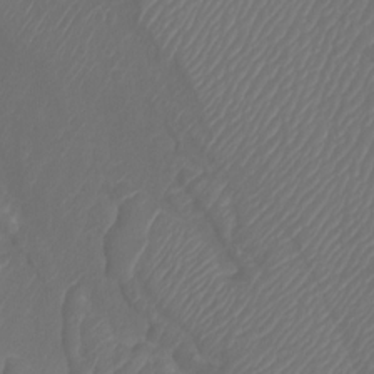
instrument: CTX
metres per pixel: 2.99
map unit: Htu
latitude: -6.3495
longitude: -69.3292
